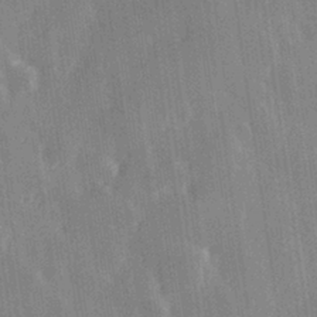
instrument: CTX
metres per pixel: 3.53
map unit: Hve
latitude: 28.1767
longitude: 147.2565
